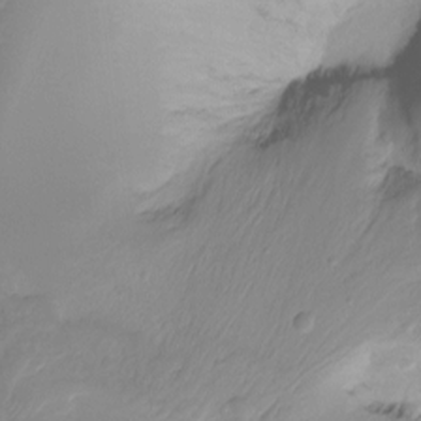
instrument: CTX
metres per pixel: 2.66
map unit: Ht
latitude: -10.1228
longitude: -39.9339
